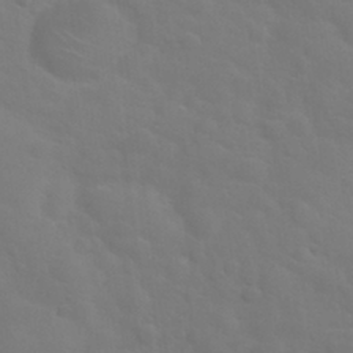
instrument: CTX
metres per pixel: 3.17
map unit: Nhu
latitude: 30.3468
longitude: -52.3845
